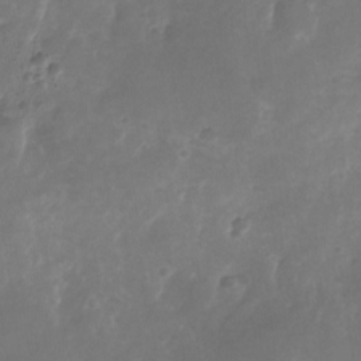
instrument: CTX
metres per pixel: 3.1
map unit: Nhu
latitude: -26.5384
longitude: -70.7624
